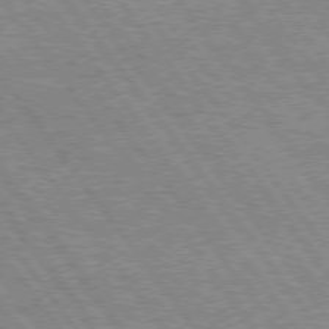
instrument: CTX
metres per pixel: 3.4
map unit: Hpe
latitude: 75.2348
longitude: -155.9717
